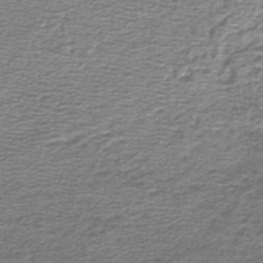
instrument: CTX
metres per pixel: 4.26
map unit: lHb
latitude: -44.8030
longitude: 57.3698
